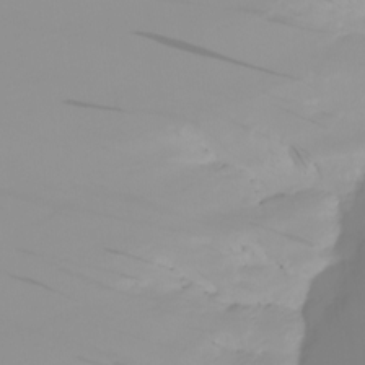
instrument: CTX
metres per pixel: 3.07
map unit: Nhu
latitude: -5.9556
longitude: -96.1389
